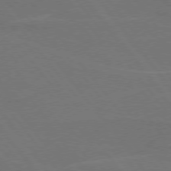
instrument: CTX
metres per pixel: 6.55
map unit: lApd
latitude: 75.2915
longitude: -67.8394
